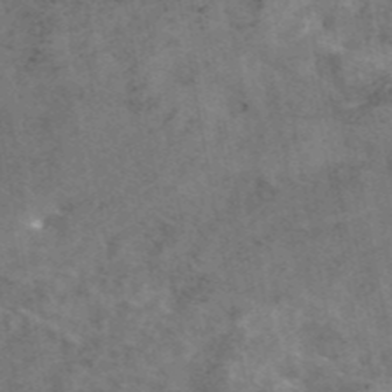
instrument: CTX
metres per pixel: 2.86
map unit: eAb
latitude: 45.1403
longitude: 124.0094
